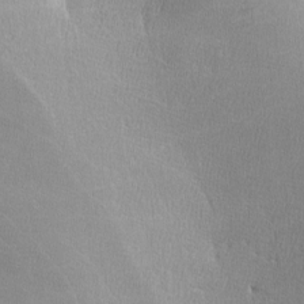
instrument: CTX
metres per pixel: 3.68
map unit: lHvf
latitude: -12.6708
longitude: -101.5938
